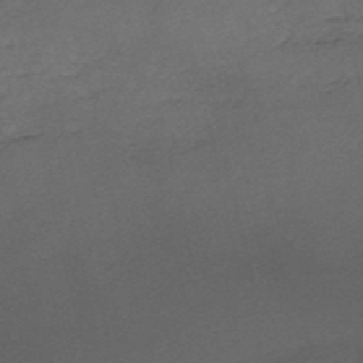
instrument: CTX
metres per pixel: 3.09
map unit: HNb
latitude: -52.2550
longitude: -41.5371
